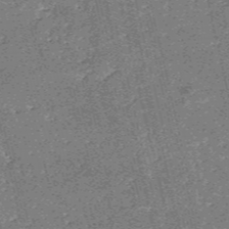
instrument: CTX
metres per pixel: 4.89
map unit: HNb
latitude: -54.5574
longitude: -39.9339
